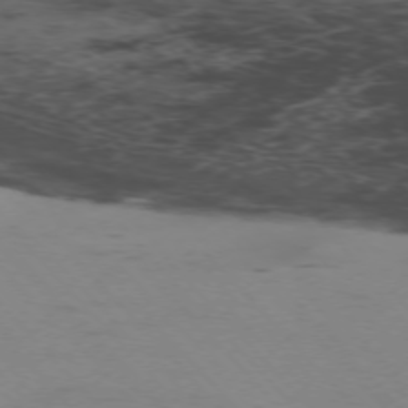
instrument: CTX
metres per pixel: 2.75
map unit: Ap
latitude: -75.5966
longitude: -78.9514
